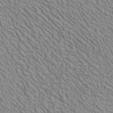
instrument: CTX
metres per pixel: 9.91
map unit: ANa
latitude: 41.1214
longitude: 29.2376
